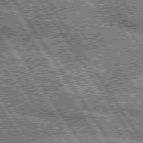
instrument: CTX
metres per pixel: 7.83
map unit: lApd
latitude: 75.5371
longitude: -59.2348
